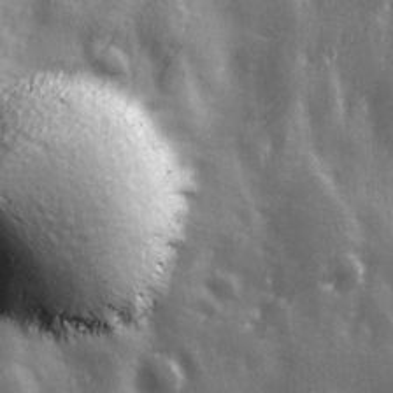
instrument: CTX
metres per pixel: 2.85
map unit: Ave
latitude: 13.1781
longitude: -104.6869
